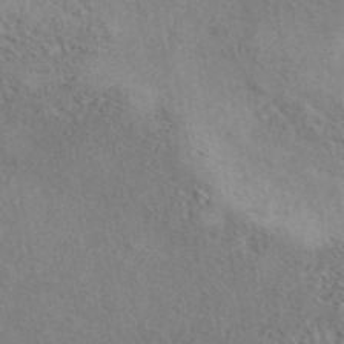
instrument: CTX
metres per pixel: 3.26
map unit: ANa
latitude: 44.7624
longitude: 47.7477
